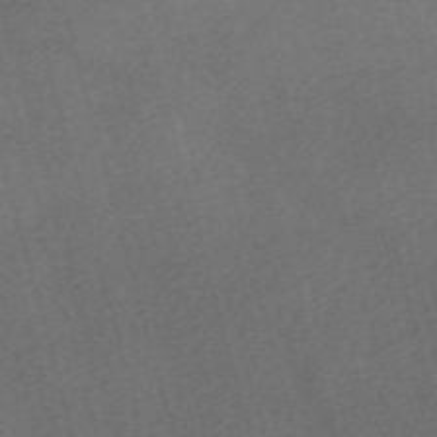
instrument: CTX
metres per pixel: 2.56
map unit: Nve
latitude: -59.6721
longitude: 65.1242
